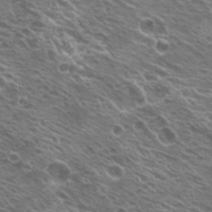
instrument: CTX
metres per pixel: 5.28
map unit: Hto
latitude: 21.6883
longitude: -31.6316
